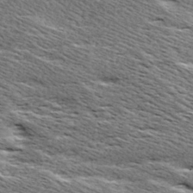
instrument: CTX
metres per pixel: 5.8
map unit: Ave
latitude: 17.1025
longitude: -137.7828
